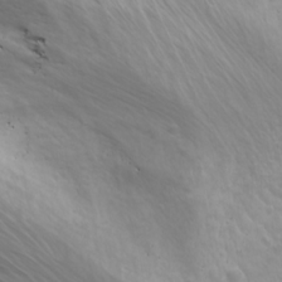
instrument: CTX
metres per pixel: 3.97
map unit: Ave
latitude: 18.5168
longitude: -133.7828
